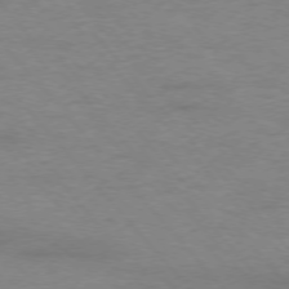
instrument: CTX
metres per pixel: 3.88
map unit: Ap
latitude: -76.8030
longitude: -84.1011
